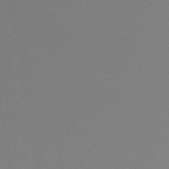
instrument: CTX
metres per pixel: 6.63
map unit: lHb
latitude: -47.6155
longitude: 69.1620
